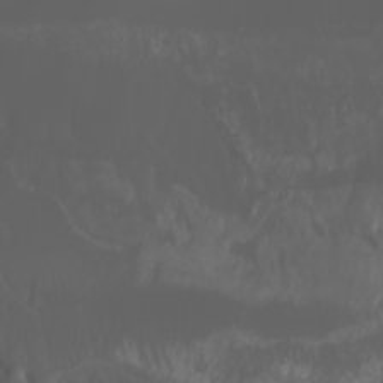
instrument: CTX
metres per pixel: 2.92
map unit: Htu
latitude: -5.3698
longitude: -89.4616
